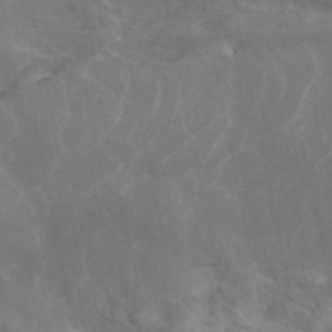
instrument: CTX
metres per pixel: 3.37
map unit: ANa
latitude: 42.0822
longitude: 15.1809
